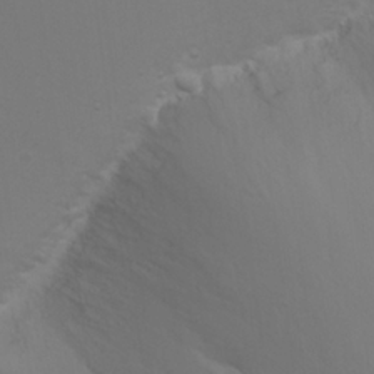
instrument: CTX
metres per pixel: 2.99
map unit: eHh
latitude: 23.2726
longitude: -65.5749
